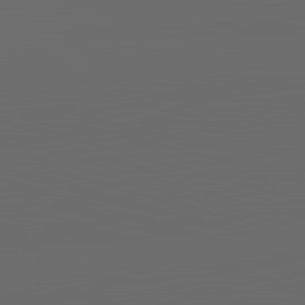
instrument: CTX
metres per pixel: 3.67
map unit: lApd
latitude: 83.8583
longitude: -129.3293
